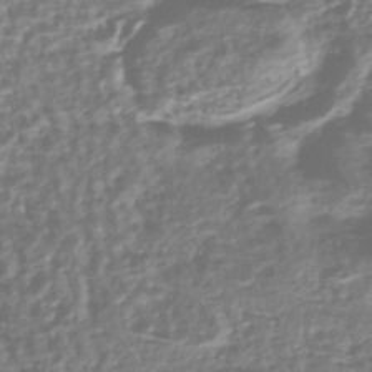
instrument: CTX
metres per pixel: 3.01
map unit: HNhu
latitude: -43.9745
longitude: 106.3118
